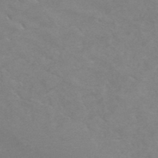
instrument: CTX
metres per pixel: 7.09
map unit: HNb
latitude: -48.8030
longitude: -47.6505
